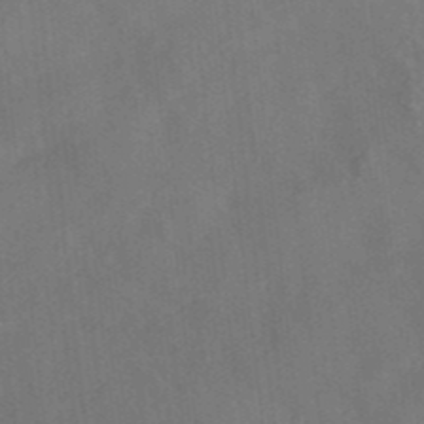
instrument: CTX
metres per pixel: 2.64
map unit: HNhu
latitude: -41.3887
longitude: 106.3307
